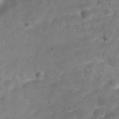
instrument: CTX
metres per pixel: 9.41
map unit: Hve
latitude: -32.7464
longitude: 89.5588
